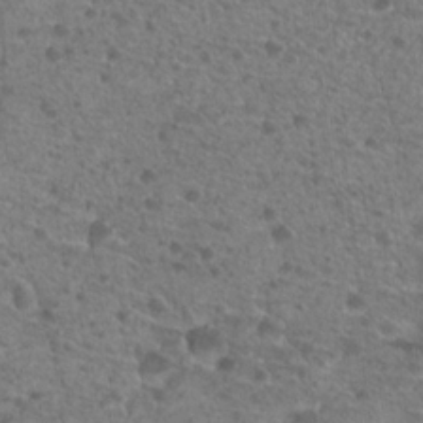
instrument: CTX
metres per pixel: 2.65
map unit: Hto
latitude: 19.9717
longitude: -41.0836
